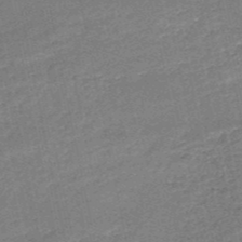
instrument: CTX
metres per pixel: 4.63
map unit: HNb
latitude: -51.8422
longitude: -40.0444
